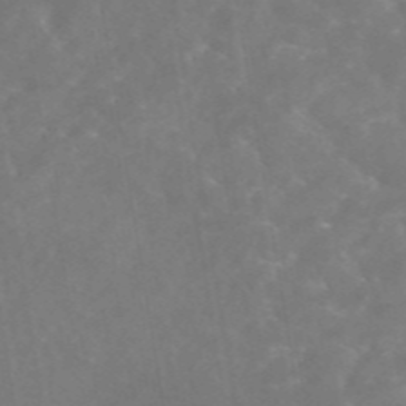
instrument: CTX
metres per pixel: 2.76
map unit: eAb
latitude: 46.0822
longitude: 126.3684
